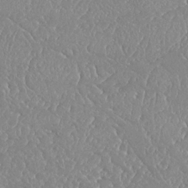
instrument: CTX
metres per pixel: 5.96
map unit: Nhu
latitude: 25.1970
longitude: -60.4979
